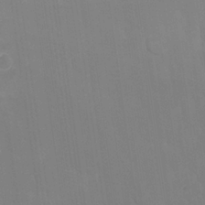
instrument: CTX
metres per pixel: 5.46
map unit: Nhu
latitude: 23.8205
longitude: -63.2726
